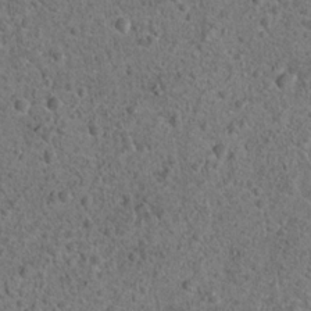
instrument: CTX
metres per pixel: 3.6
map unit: Hto
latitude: 18.5356
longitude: -42.8380
